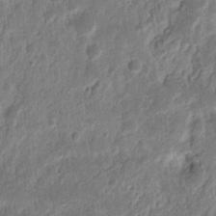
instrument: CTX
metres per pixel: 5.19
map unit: Nhu
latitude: 13.2726
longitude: -73.2726
